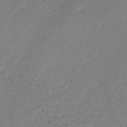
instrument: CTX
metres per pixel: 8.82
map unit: eHh
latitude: -45.2376
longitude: -28.5546
